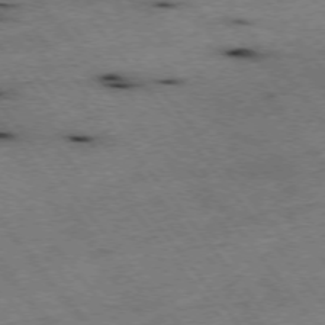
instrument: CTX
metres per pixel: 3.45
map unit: Hpe
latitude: -75.5399
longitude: -17.4993
